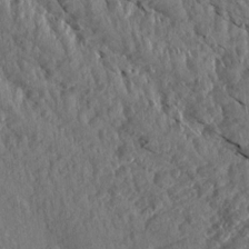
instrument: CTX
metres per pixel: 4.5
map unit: Aa
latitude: 14.9514
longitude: -143.8772
